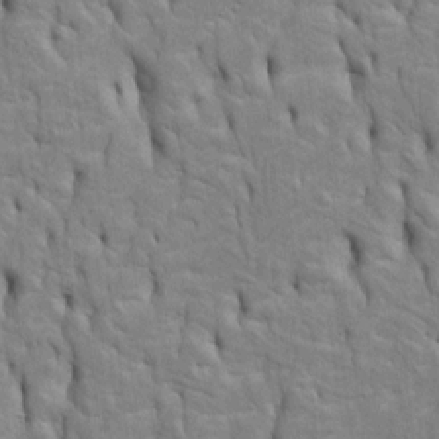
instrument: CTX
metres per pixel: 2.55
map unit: Htu
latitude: -5.0297
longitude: 151.3131
